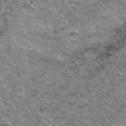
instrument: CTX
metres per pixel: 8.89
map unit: Hto
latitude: 37.6505
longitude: -46.2901
